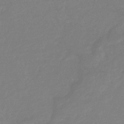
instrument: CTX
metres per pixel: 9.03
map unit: eHb
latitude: -36.3495
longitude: 78.3873
